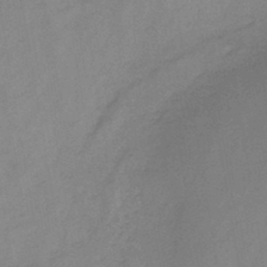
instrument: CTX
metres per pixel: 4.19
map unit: HNb
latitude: -45.5021
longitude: -38.8947
